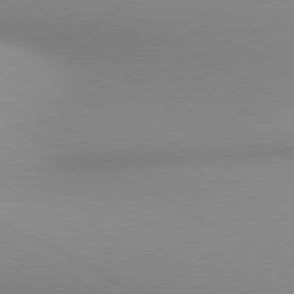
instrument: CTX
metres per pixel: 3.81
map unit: lApd
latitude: 80.7246
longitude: 135.1620
